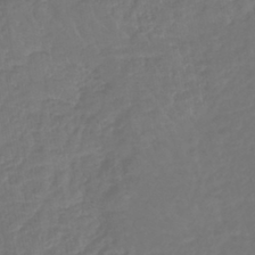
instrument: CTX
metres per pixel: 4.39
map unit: lHb
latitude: -42.5951
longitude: 67.2754
